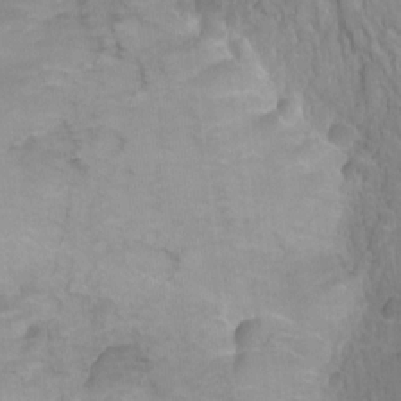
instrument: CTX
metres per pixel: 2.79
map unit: Hto
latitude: 4.6490
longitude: -32.5735
